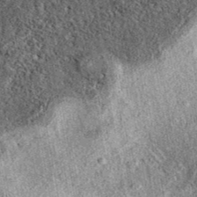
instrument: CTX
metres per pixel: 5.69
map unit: eAb
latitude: 38.4601
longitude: 108.5763
